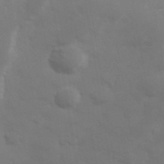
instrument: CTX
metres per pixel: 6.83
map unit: Hve
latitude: 32.9136
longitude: 150.9353
